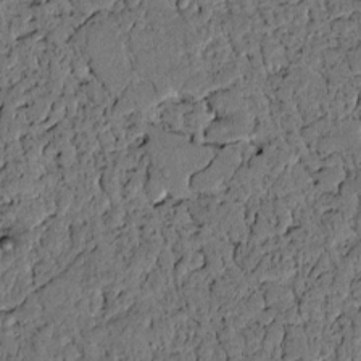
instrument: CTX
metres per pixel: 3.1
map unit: lAvf
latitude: 4.4034
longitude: 169.0486
